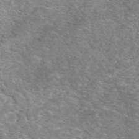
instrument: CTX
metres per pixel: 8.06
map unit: eAb
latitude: 49.6694
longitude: 114.4062
